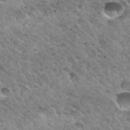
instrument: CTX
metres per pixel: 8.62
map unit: Nhu
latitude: 30.1578
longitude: -54.2333
